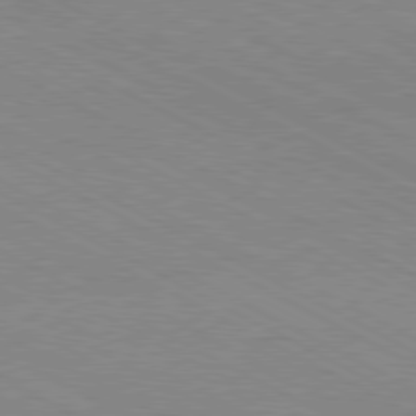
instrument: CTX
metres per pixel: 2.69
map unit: Hpe
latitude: -81.1620
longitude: 17.4455
